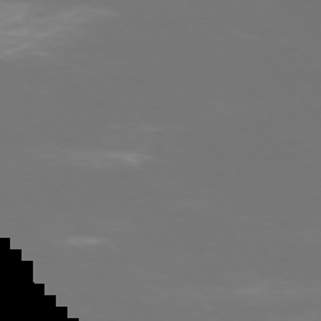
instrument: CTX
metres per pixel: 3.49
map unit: Ap
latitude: -75.5399
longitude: -77.0269
